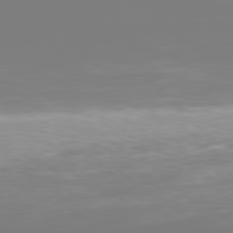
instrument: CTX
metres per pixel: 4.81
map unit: Hpe
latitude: 77.7071
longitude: -134.6112
